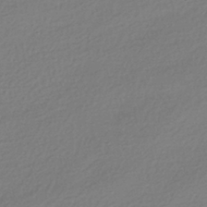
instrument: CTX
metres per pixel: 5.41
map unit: HNhu
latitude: -41.3509
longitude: 94.7841
